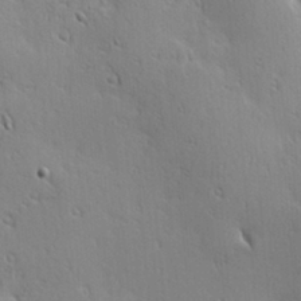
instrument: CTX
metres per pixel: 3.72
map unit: Hve
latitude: 23.5749
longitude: -96.8191
